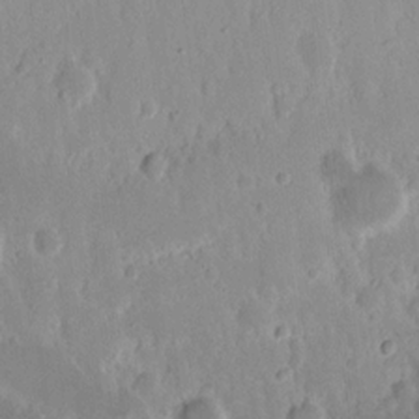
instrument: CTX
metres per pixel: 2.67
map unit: eHh
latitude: 14.8947
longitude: -72.5357
